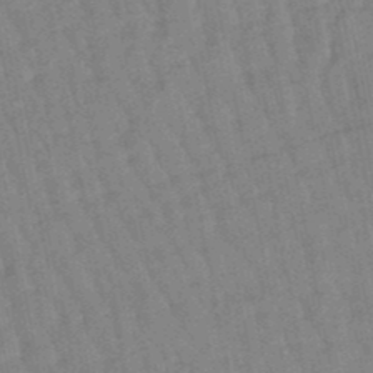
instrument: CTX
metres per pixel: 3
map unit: lHb
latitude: -48.5007
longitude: 78.0661
